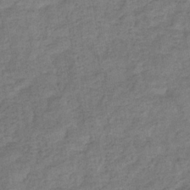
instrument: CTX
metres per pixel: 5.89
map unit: eHb
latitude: -33.0298
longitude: 74.0283
